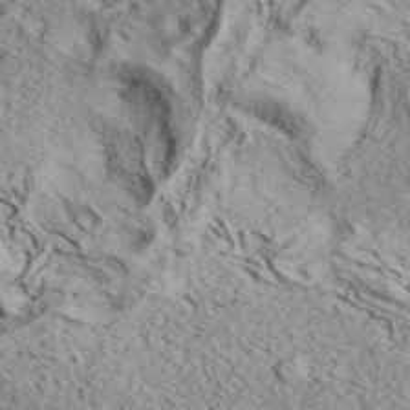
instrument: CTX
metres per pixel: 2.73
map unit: eHh
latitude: 37.1970
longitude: -80.2522
